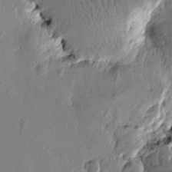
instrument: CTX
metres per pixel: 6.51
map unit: Htu
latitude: -1.5777
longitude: -177.5560
